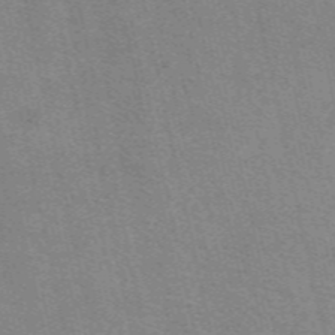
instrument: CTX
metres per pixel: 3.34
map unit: eAb
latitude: 51.0080
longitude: 107.8801
